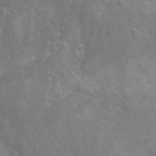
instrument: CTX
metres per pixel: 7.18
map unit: Nhu
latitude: -19.6722
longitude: -56.7246
